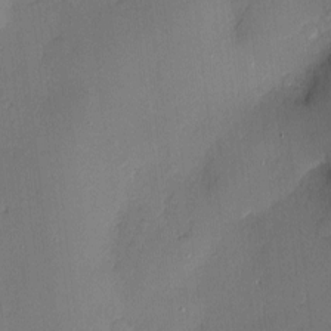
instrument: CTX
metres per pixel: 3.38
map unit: Nve
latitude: -7.8422
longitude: 175.1053
